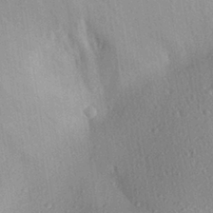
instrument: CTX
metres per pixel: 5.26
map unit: Aa
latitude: 28.5168
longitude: -144.1955
